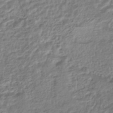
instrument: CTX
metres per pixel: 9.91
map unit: HNhu
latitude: -44.5952
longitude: 103.0486
